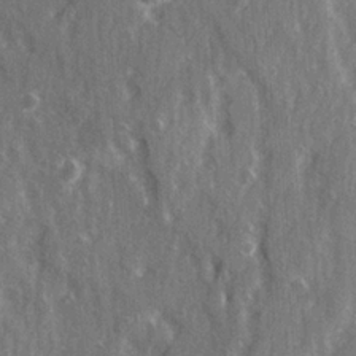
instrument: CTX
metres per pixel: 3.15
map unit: Ave
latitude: 22.5168
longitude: -134.0255
